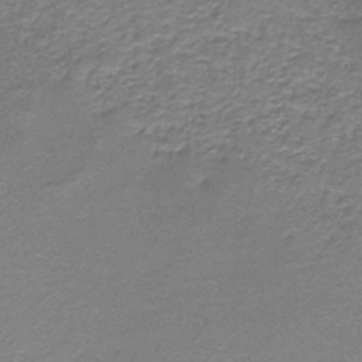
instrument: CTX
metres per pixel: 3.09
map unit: lHb
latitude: -44.0283
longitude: 52.8785
